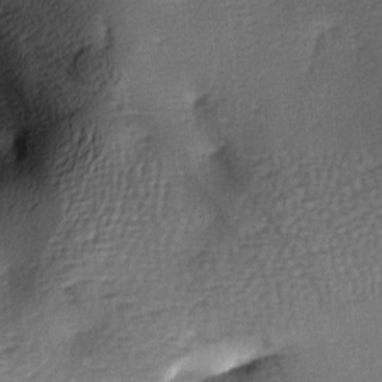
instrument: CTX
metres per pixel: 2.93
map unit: lAa
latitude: -8.2361
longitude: -124.8758
